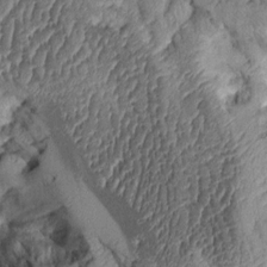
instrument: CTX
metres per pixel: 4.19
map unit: Aa
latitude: 9.6127
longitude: -128.3089
